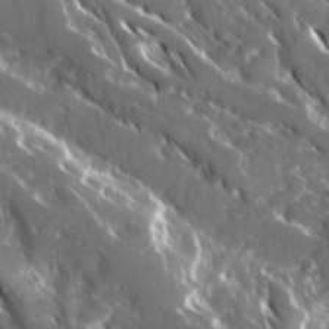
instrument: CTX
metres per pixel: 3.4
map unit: Ave
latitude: 17.0458
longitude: -130.5735
